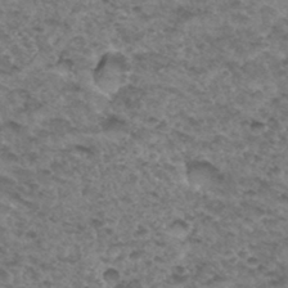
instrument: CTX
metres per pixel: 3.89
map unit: Hto
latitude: 33.8583
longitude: -48.4601
